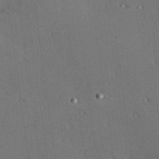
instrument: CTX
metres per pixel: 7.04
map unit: Hve
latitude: 25.8016
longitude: -92.1011
